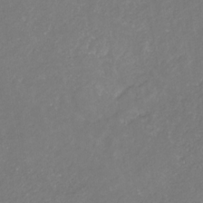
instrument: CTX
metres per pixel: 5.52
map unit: eHb
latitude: -31.0297
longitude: 68.0283
